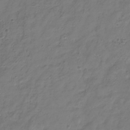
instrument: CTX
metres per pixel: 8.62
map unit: Hve
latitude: -33.9556
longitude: 90.7652
